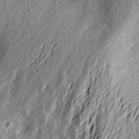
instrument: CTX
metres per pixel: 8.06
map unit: Aa
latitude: 19.6505
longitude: -145.5938
